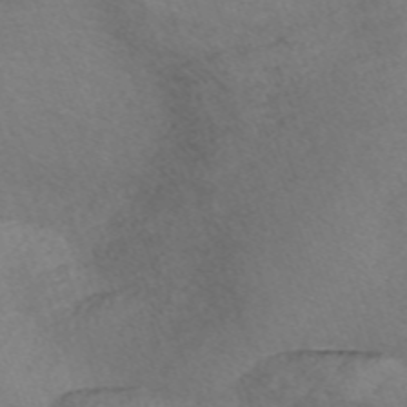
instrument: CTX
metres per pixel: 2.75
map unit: Nve
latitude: -57.1431
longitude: 58.0094
